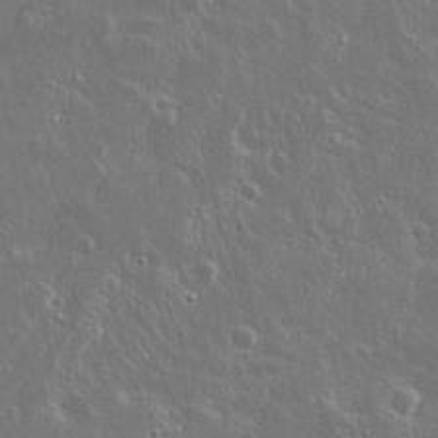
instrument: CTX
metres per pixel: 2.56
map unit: lAvf
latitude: 14.8569
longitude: -127.9717
